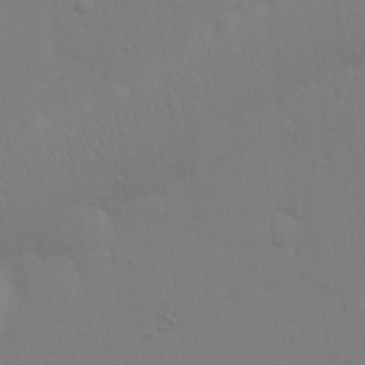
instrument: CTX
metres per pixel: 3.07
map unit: Nhu
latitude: 21.1781
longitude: -73.0648
